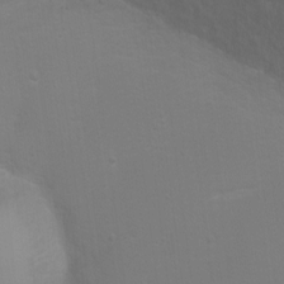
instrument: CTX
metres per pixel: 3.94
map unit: Ht
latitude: 2.4412
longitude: -28.6112
